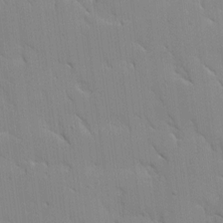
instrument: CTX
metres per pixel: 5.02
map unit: Ave
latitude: 12.1011
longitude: -101.1025
